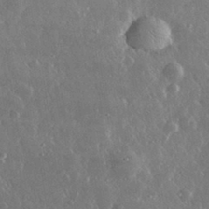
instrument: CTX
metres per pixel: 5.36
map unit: lHvf
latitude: 33.3860
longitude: -90.0444
